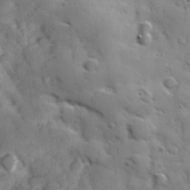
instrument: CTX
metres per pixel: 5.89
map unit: Hve
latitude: 24.4790
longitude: 147.0297
